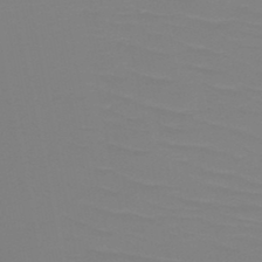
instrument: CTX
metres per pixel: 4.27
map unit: HNb
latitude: -47.8989
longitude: -48.5546
